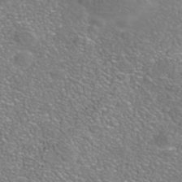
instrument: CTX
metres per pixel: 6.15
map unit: Nhe
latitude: -41.3698
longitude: -99.9150
